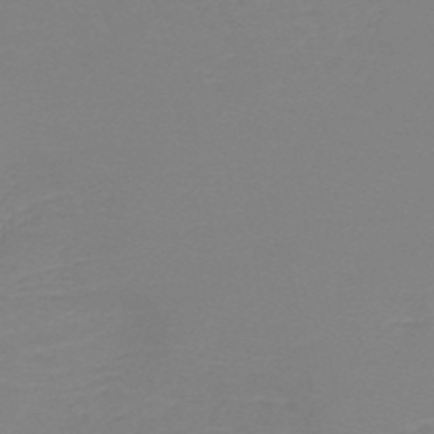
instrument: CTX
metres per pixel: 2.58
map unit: lHb
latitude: -45.2376
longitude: 78.9163
